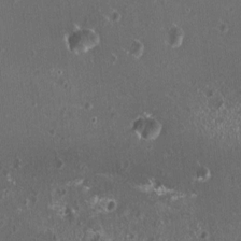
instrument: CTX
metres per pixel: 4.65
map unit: HNhu
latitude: 0.6112
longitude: 1.0865
